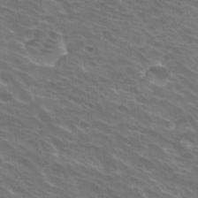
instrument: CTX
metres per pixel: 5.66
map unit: Hto
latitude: 30.5168
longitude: -43.9150
